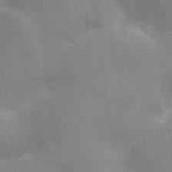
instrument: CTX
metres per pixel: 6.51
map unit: Nhu
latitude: -13.4266
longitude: -40.1388
